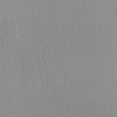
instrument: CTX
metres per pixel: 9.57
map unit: Hve
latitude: 18.8758
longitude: 149.2565
